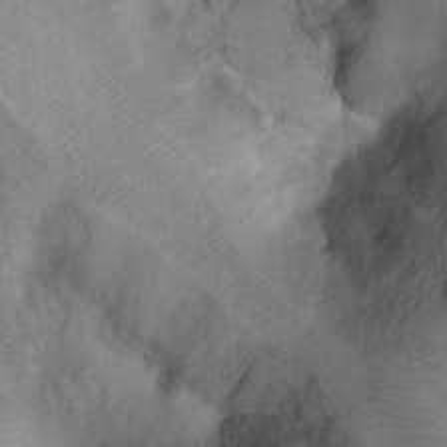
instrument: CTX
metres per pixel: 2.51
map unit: Ht
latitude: 5.7827
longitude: -36.5168
